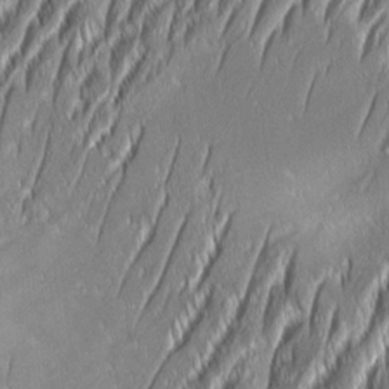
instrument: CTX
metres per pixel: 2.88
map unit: Aa
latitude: 8.1200
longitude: -131.4427
